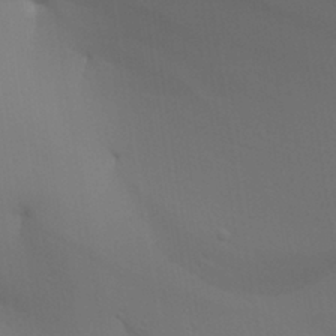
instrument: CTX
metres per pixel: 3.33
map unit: Aa
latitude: 27.9906
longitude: -131.4805
